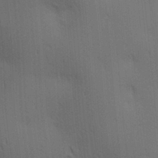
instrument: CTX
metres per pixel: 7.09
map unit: lAa
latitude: 11.3671
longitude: -108.6679
